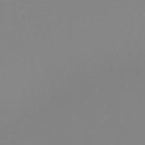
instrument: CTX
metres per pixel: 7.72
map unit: HNb
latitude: -53.4454
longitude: -50.8191
